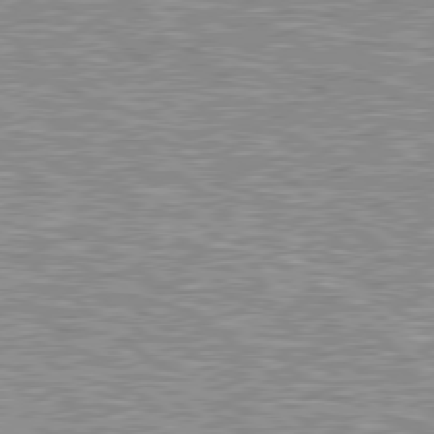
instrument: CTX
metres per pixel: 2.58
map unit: Hpe
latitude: 78.8191
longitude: -157.3670
